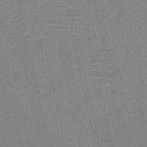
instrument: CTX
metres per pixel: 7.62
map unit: HNb
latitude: -46.3495
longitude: -41.6127
